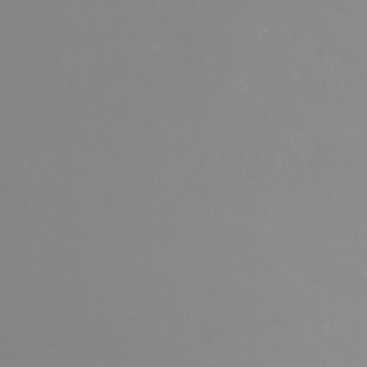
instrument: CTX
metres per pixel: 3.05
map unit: Nhu
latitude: -5.1809
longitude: -90.9136
